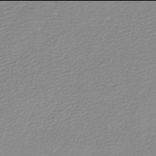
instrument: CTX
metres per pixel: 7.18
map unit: lHb
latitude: -46.0094
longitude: 70.3684
